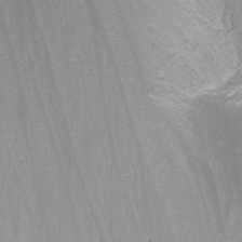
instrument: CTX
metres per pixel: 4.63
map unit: Nhu
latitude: -7.5588
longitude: -71.1214
